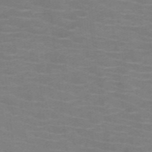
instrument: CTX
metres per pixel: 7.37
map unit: HNb
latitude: -46.6896
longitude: -45.9528
